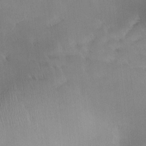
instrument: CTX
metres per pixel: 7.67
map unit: Ave
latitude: -9.6344
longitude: -123.4048
